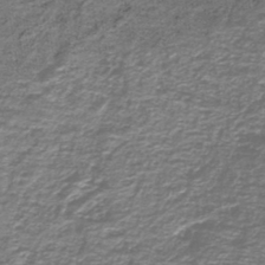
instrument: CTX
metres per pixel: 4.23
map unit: lHb
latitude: -41.0486
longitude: 55.3321
